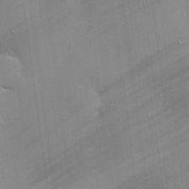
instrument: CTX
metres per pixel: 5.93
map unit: eHh
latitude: 24.6679
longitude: -90.1956
